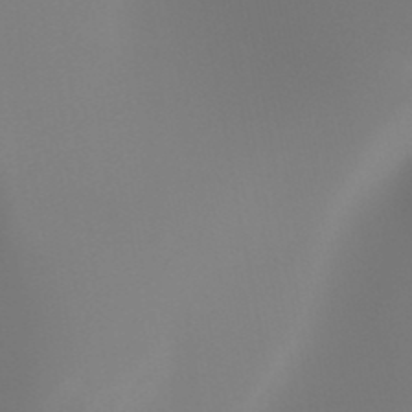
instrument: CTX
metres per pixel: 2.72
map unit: HNhu
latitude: -47.8422
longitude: 30.1983
